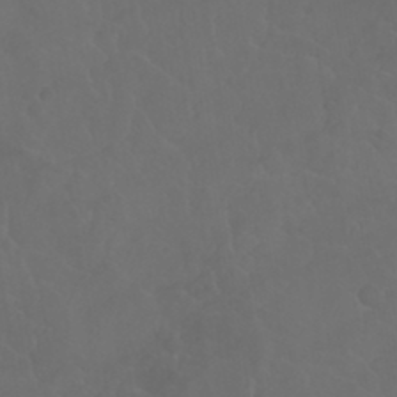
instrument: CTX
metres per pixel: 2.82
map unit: Nhu
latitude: 24.4601
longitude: -62.4790
